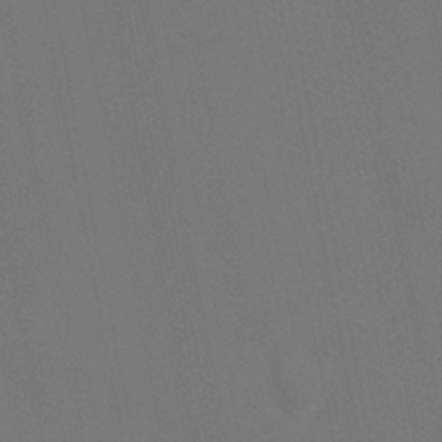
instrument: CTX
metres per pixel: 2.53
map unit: HNhu
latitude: 6.2711
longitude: 4.3306
